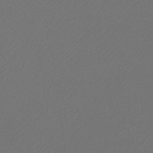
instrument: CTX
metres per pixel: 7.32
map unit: lHb
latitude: -45.3510
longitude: 60.6141
